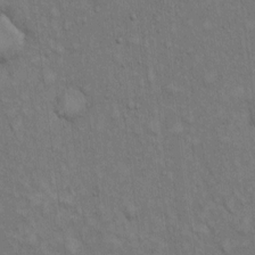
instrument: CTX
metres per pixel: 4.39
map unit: Hto
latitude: 13.8395
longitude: -60.8002
